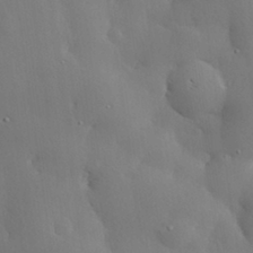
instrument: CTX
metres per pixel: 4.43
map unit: eHh
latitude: 29.7072
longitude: -81.6505
